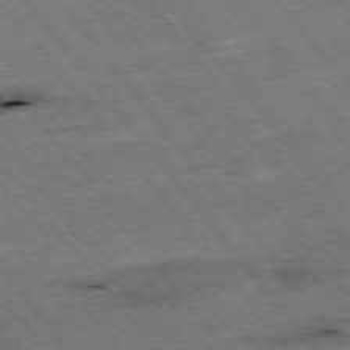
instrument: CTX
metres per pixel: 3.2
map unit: Hpe
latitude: -75.5777
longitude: -21.8395
